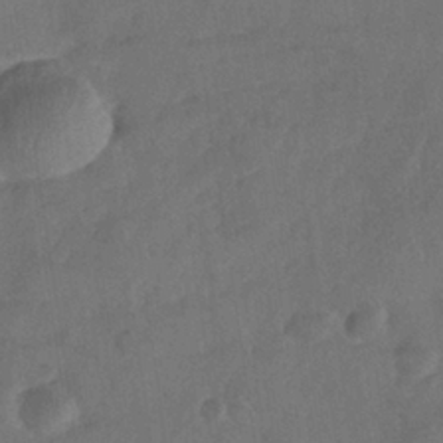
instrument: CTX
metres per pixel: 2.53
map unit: Nhe
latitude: -36.6518
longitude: -176.7246
